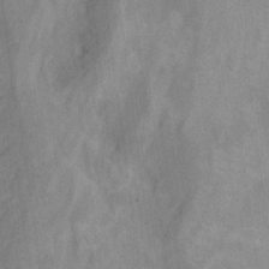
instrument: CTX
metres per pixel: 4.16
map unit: Ht
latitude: 5.8016
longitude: -36.8380
